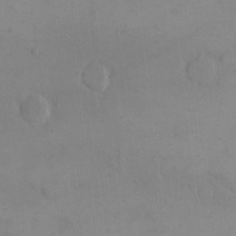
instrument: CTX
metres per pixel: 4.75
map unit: eHh
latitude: 16.3467
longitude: -67.1970
